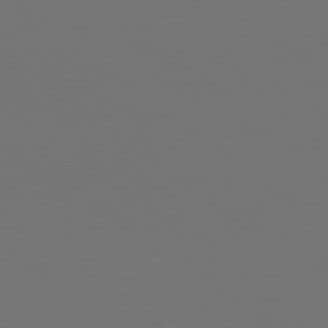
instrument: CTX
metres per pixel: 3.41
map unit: Hpe
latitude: 78.5546
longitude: -134.5545
